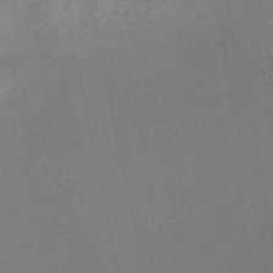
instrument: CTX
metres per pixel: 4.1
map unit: HNb
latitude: -51.4265
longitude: -42.2334
